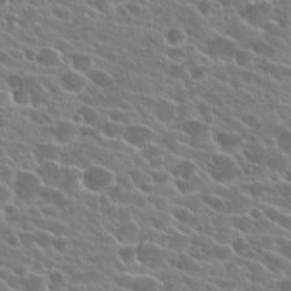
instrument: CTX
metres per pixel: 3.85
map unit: Hto
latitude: 24.3278
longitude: -41.3859
